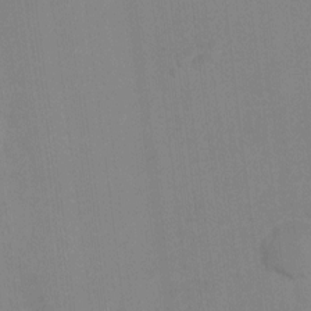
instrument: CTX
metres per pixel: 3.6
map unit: Ht
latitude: 2.5923
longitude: -28.2711
